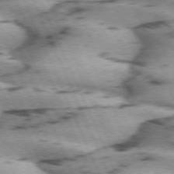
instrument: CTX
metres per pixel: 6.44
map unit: lApd
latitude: 72.2901
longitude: -54.1578
